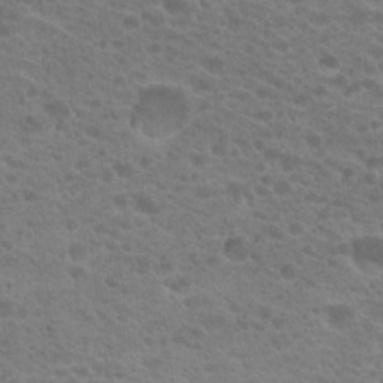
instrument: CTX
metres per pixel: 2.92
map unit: Hto
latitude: 20.6680
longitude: -38.2333
